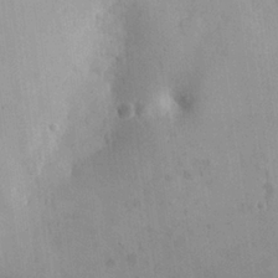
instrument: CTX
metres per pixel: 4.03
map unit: eHh
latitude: 26.1200
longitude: -65.5371
